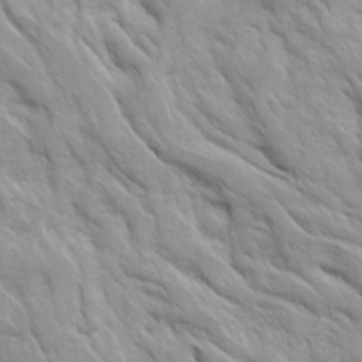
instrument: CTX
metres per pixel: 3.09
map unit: Ave
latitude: 16.2900
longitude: -131.7828
